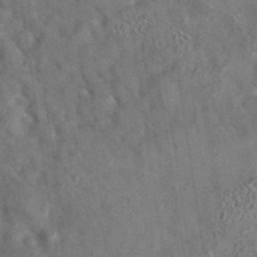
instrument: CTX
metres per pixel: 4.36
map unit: eAb
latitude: 35.4993
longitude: 112.3873
